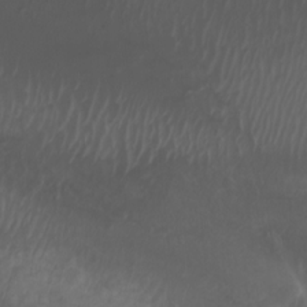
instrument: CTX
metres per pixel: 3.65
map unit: Htu
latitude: -6.8597
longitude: -68.0633
